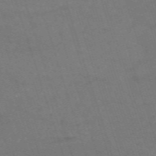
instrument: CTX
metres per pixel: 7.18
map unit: HNb
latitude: -54.5196
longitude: -37.1592
